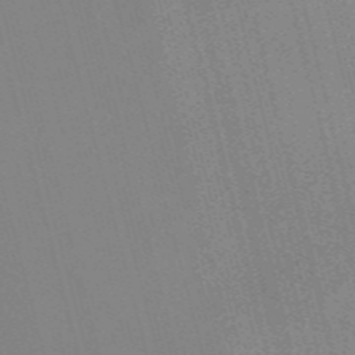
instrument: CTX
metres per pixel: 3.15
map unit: Nve
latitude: -57.7477
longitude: 62.0472
